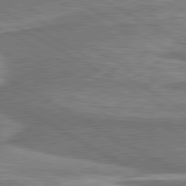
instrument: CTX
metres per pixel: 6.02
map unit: lApd
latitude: 80.4601
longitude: -178.2901
